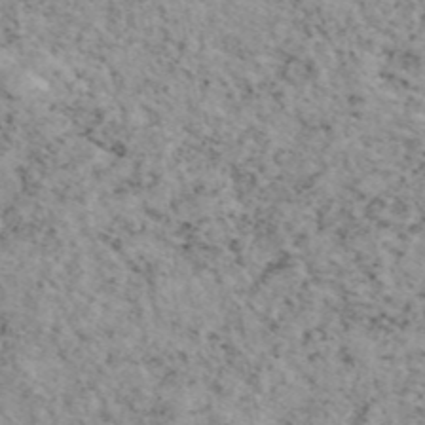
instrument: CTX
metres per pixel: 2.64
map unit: eAb
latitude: 45.3859
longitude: 112.1795
